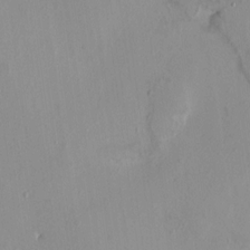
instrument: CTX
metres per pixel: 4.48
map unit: HNhu
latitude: 6.7057
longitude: -4.2522
